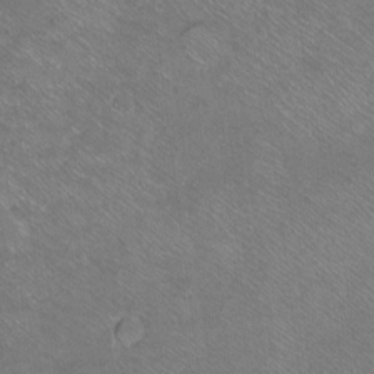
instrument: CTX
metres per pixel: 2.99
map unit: Ht
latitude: -7.9556
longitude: -36.8380
